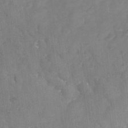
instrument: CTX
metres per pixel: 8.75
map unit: Nhu
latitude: -24.3306
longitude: -57.6315
